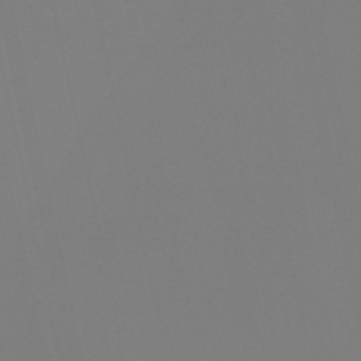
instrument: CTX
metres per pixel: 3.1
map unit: eHb
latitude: -51.2376
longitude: 76.4818
